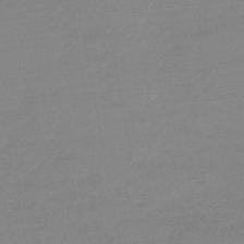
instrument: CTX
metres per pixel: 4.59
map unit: HNb
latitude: -49.7667
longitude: -38.6490
